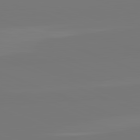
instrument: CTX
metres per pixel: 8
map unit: lApd
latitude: 82.4790
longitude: 155.8423
